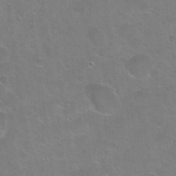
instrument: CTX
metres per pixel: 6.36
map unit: Hto
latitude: 24.5545
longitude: -50.9513
